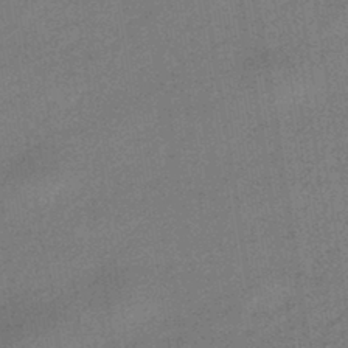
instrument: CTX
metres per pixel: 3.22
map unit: HNhu
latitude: -43.5588
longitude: 90.8786
